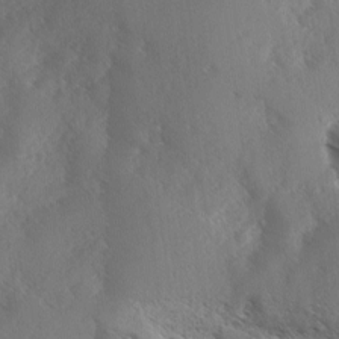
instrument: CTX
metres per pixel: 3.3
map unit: Ave
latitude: 0.9891
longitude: -111.1970
